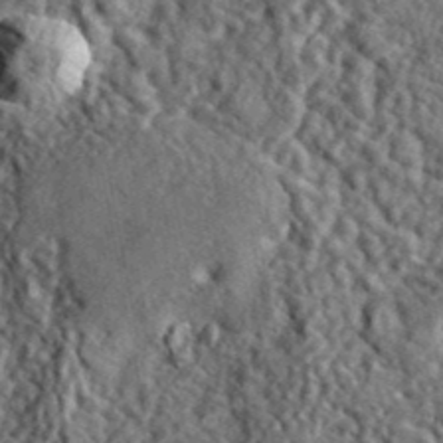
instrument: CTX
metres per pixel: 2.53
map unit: lHvf
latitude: 41.3481
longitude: -89.4238
